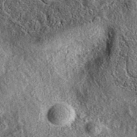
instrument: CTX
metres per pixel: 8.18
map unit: eAb
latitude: 37.0836
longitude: 109.5210
